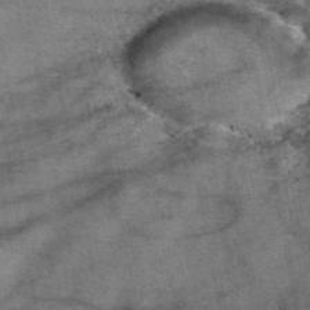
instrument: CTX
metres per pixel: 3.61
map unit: eAb
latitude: 48.5735
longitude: 105.1998
